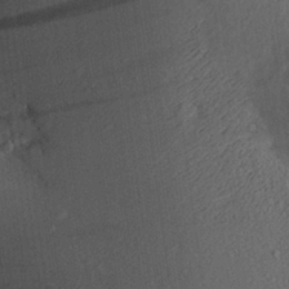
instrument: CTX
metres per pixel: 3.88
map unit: Aa
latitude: 27.0836
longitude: -137.4994
